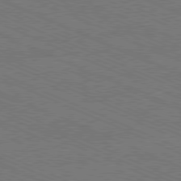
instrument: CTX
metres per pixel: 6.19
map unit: Ap
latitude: -80.9731
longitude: -75.1781
